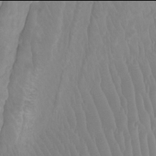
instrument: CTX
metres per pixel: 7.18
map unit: Ht
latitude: -2.0094
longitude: -17.7072
